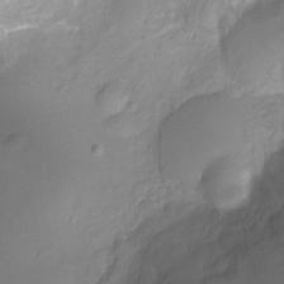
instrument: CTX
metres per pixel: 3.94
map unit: Ht
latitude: -6.4818
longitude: -29.4615
